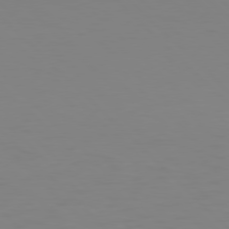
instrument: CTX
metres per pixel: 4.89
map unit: Hpe
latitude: 77.3292
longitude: -167.8583
